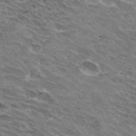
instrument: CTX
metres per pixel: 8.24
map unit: Hto
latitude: 32.3467
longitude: -44.4979
